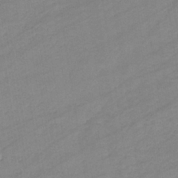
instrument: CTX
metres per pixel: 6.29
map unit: eHb
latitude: -34.5952
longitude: 72.8975
